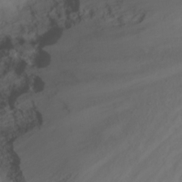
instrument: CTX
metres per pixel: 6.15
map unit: eHh
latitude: 23.0836
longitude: -61.8772
